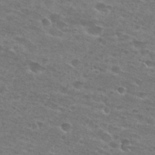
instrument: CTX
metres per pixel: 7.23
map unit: Hto
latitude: 28.0255
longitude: -47.7828
